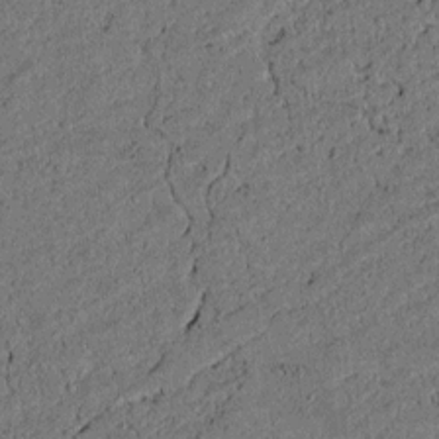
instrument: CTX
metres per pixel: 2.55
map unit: lAvf
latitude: 4.0633
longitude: 168.1983
